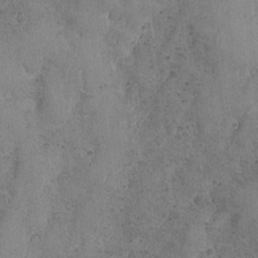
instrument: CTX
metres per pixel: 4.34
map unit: Ave
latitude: -7.8989
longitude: -118.7813
